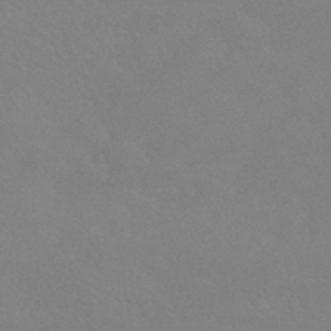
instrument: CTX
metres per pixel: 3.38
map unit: HNhu
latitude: -41.0297
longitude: 93.6911
